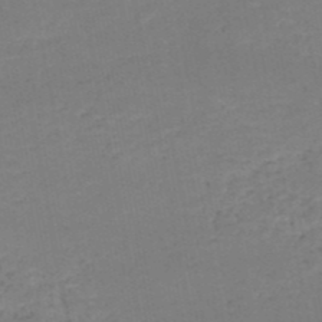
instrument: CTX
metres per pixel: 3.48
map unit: HNb
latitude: -50.9164
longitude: -52.2523
